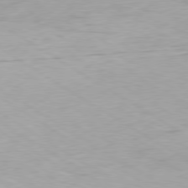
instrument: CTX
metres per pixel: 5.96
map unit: Ap
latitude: -80.1228
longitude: -69.1025
